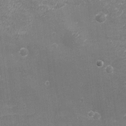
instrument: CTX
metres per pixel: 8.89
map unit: eHh
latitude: -3.7099
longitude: -75.5938
